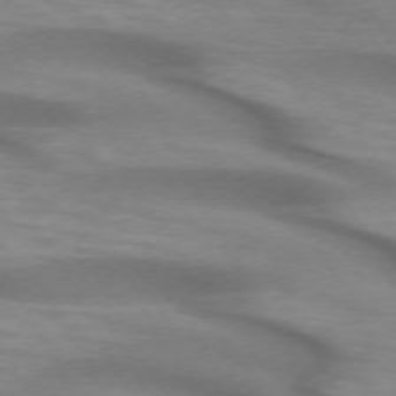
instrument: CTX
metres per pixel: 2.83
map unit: lApd
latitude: 72.3279
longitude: -51.8772
